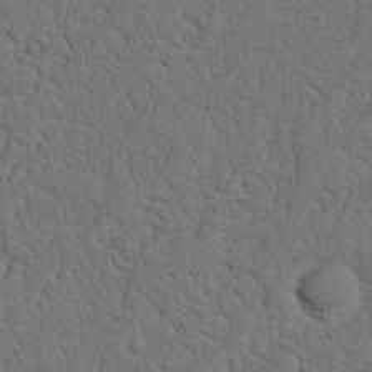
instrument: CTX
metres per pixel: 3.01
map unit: Nhu
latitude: 21.2537
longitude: -76.9324
